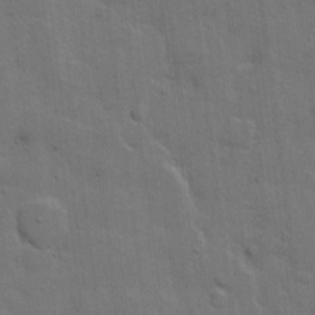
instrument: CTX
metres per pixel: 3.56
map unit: Hto
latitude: 4.9892
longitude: -61.6316
